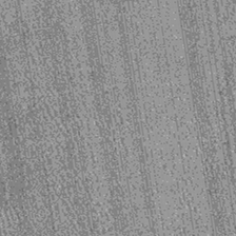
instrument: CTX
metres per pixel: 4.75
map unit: lHb
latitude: -39.3320
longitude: 67.5966
